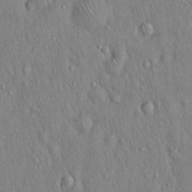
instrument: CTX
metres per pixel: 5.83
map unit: Hto
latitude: 16.3656
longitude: -58.3656
